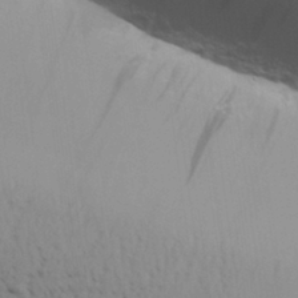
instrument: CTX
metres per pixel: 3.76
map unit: Aa
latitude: 30.5546
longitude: -134.8569
